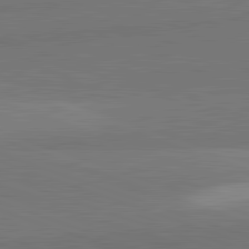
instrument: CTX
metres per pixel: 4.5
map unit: lApd
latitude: 82.2522
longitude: 148.2929
